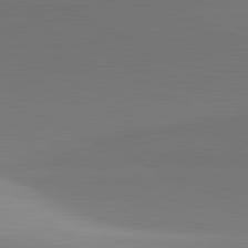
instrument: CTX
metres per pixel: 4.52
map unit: lApd
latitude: 81.3671
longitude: 143.6155
